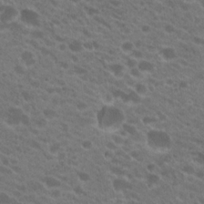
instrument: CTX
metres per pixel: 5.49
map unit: Hto
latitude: 20.6491
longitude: -35.8394
